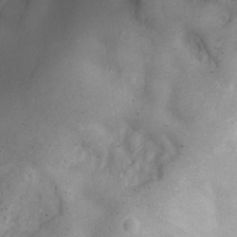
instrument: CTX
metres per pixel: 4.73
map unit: Ave
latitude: -6.9541
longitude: -119.7827
